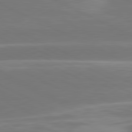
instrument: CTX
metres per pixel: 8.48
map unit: lApd
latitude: 81.2726
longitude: -130.1767
